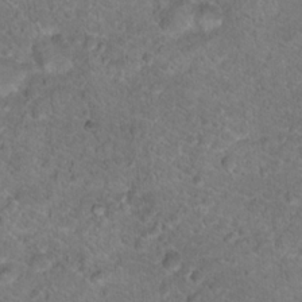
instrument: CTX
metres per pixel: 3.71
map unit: Hto
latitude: 17.8394
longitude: -37.3671
